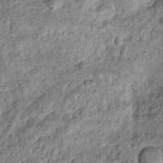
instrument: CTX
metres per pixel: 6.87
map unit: Hto
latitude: 10.5168
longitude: -37.3859
